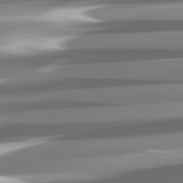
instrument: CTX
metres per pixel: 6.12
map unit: lApd
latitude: 82.0444
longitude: -137.0648
